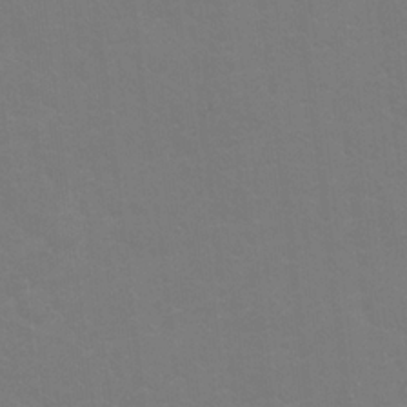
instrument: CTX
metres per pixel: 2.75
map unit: Ht
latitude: 1.2159
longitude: -32.6679
